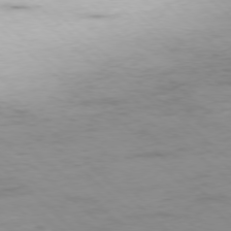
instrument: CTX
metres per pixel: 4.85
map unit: Ap
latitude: -77.8044
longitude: -90.2523
